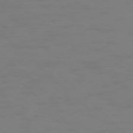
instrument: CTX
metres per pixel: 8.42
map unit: Ap
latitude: -76.3684
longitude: -79.9528
